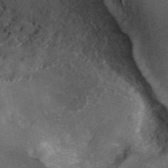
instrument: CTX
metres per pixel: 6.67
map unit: ANa
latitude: 40.7435
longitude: 20.9541
